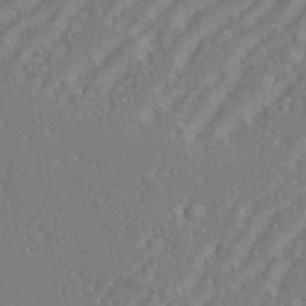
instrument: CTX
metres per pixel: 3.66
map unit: eHh
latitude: 34.9513
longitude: -133.6883
